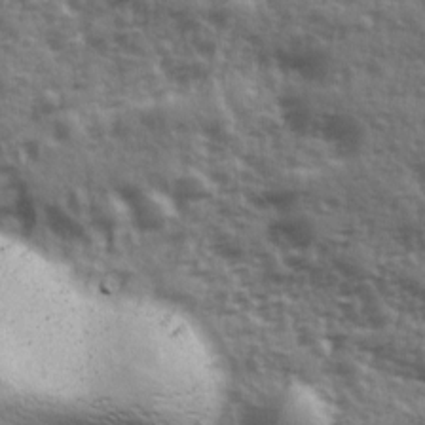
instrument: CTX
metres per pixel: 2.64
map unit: Ave
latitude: 12.1578
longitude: -103.6694
